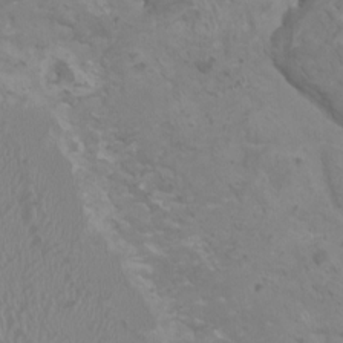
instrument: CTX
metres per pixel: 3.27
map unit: HNhu
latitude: 3.3859
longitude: -1.8772
